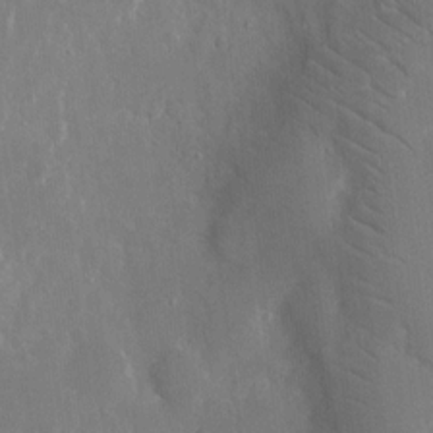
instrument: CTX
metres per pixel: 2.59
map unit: eHh
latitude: 14.4979
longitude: -71.6127
